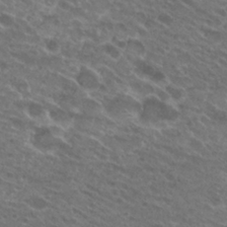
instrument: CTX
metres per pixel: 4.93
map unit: Hto
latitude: 25.4426
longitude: -40.1199
